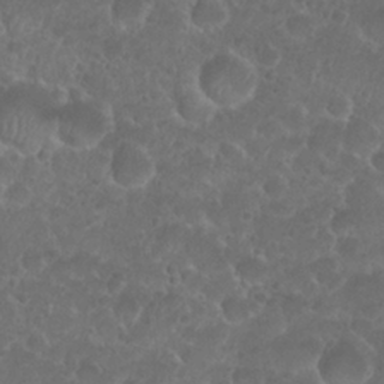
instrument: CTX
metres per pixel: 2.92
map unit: Nhu
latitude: 26.8002
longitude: -52.5546
